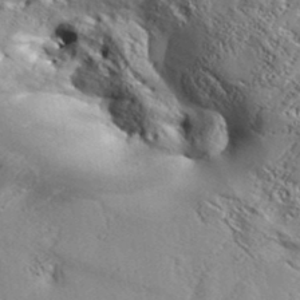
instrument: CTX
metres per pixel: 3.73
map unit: Aa
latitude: 34.2144
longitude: -134.9136
